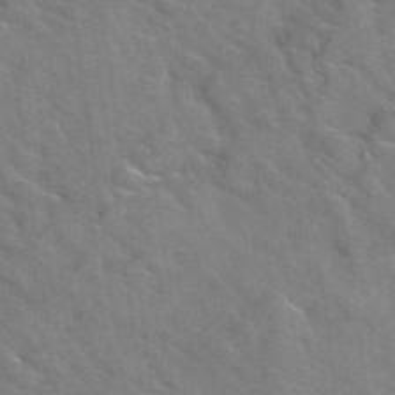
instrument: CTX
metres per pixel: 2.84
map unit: Hto
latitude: 38.6301
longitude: -43.6694
